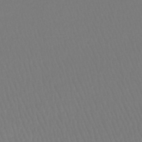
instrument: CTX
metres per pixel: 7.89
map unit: lHb
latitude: -41.7289
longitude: 61.1242
